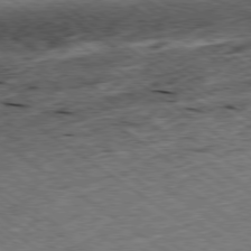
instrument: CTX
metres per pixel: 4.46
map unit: Ap
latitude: -79.2565
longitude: -87.4048
